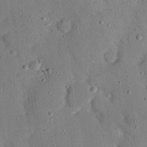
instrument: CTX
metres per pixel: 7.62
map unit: Nhu
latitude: 24.4790
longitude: -73.3104
